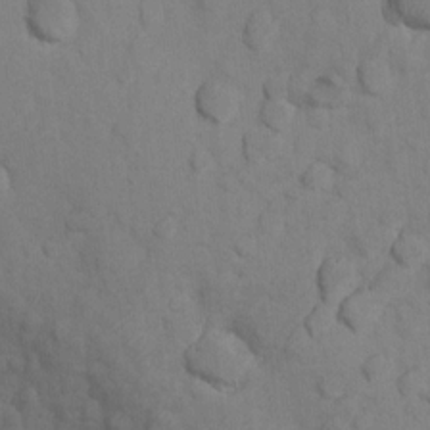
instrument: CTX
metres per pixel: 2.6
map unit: Nhu
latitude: 10.4034
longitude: -27.4238
